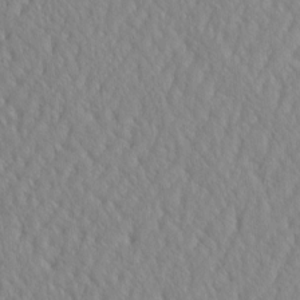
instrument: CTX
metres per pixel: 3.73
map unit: eHh
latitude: -4.0850
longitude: 14.8786
